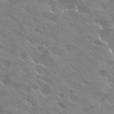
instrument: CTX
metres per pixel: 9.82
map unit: Hto
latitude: 27.6694
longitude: -40.6301
